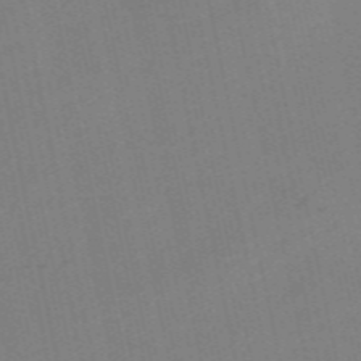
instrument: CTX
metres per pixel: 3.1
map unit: Nve
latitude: -57.5399
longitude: 50.2173
